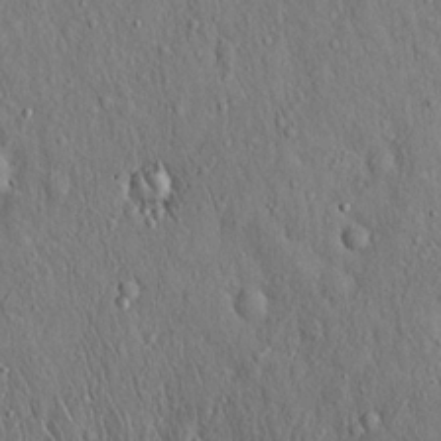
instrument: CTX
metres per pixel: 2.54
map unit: Hto
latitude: 16.4034
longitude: -58.6491
